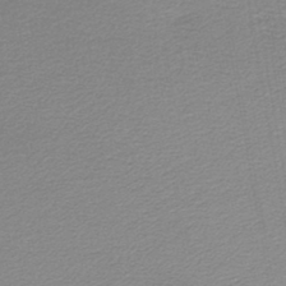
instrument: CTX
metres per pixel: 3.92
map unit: lHb
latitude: -43.8611
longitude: 65.5966
